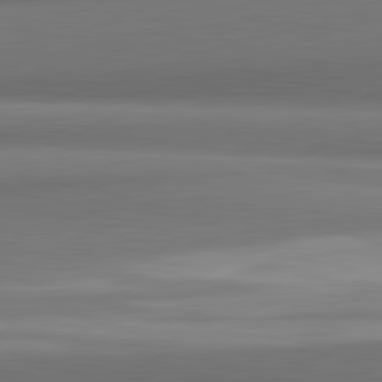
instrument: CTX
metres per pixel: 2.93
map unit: lApd
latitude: 82.2333
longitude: 169.1809
